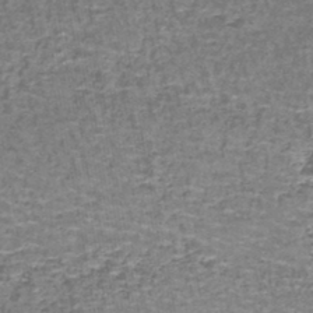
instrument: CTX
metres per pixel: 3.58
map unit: lHb
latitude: -43.8044
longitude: 54.5385
